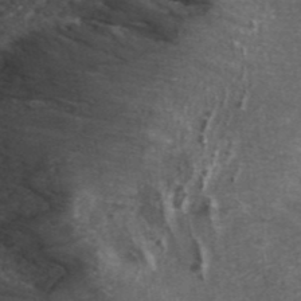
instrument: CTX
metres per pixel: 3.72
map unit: ANa
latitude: 43.7450
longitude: 24.2739
